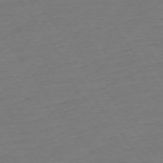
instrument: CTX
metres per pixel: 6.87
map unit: Ap
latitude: -74.7841
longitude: -80.6301
